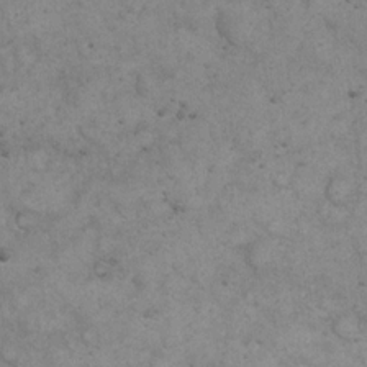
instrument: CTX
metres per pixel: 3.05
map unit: eHh
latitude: 20.5357
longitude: -59.2726
